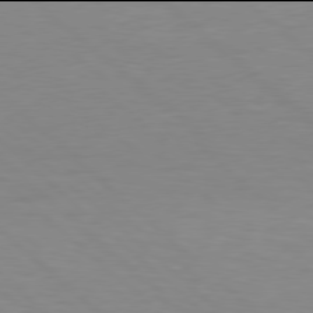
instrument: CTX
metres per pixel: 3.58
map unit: Hpe
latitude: 77.9906
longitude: -125.7827
